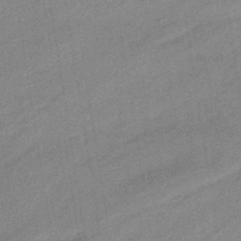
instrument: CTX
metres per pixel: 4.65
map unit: HNhu
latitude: -42.9541
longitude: 90.7086
